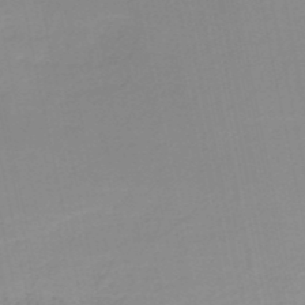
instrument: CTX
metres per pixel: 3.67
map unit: HNb
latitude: -51.1809
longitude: -50.6112
